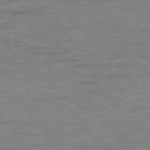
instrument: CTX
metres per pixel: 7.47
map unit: Ap
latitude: -76.9164
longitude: -89.3104
